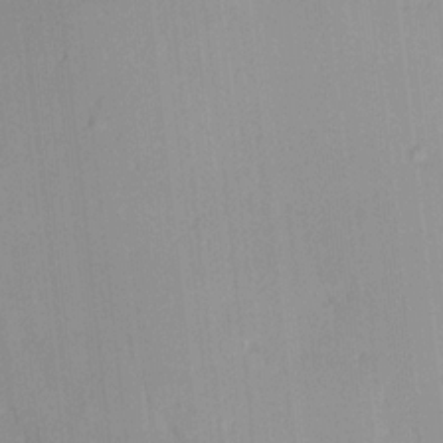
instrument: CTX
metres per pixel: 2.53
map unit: HNhu
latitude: 14.2523
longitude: 12.8219
